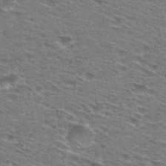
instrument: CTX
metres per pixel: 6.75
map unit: Hto
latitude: 28.9325
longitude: -47.0648
